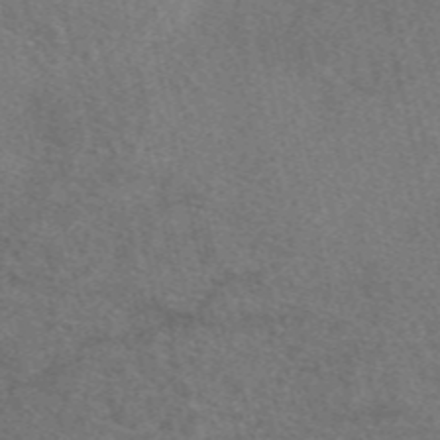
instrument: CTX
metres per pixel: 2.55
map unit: eAb
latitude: 48.7435
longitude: 112.1795
